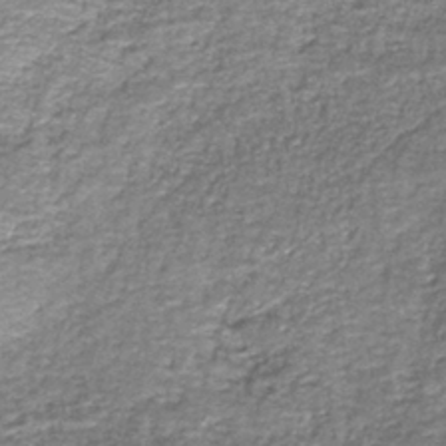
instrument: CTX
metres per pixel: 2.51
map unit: HNb
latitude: -37.3131
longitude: 51.1998
